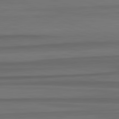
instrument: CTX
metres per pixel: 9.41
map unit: lApd
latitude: 82.8569
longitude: 176.8975
